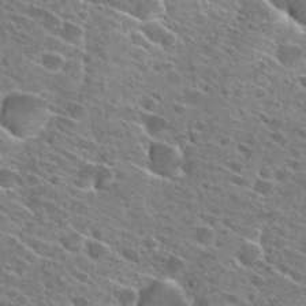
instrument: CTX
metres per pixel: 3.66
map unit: Hto
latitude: 27.1214
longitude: -43.1214
